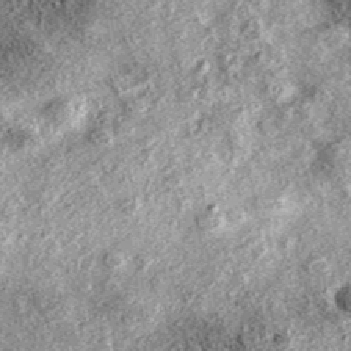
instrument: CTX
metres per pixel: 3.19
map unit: eAb
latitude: 38.2522
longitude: 106.2172
